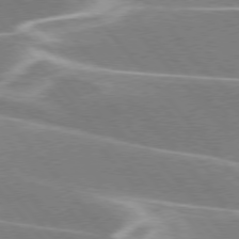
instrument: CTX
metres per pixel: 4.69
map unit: lApd
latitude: 76.1011
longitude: -63.2159
